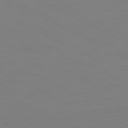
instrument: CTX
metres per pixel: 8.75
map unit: Ap
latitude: -82.0472
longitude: -71.9339
